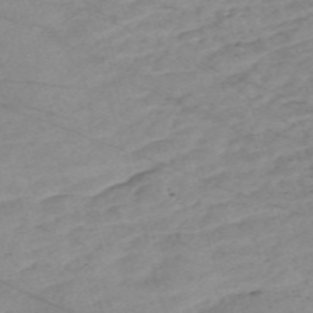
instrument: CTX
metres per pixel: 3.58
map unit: Nve
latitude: -58.8596
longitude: 61.2754
